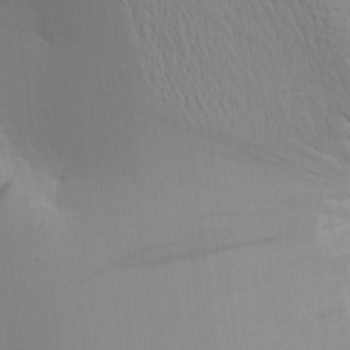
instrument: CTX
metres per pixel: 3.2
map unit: Aa
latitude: 16.3656
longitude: -147.5372
